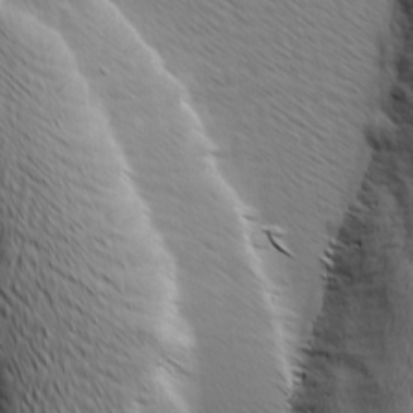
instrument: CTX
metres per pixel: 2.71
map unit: Ave
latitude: 8.1011
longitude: -106.0255
